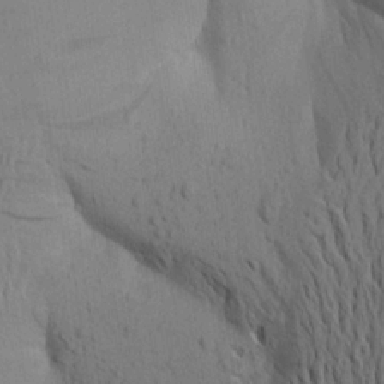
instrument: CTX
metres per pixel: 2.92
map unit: Aa
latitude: 19.5560
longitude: -149.1025
